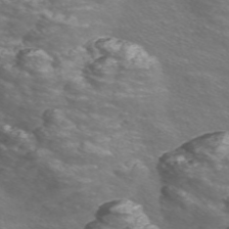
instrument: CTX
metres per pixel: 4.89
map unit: Nve
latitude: -56.5951
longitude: 53.2376
